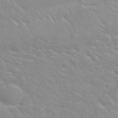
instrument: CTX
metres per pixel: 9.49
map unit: Nhu
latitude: 31.4805
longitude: -50.8191
